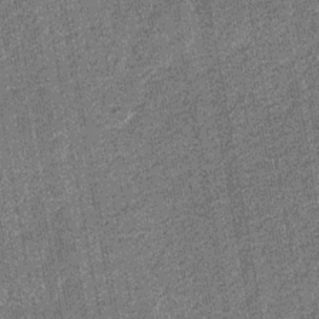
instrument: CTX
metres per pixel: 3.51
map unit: eHb
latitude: -30.3306
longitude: 67.5777
